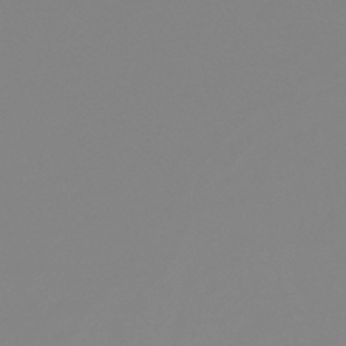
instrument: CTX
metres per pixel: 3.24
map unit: eHb
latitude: -44.4818
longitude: 81.0676
